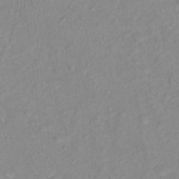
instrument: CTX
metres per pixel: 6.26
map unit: Hto
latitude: 16.0822
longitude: -31.6127
